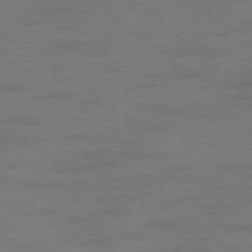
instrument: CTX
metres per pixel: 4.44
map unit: Hpe
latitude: -78.0850
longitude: -21.1592
